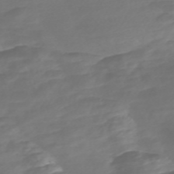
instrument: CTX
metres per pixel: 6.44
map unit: Nve
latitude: -58.6896
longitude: 57.7288
